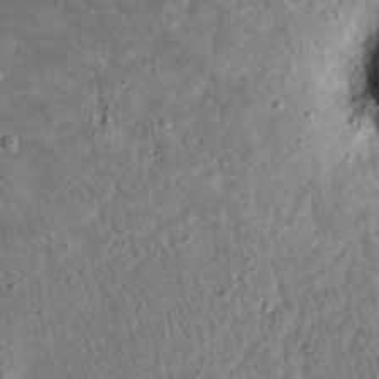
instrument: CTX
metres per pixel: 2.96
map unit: eHh
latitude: 21.1026
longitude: -65.7639
